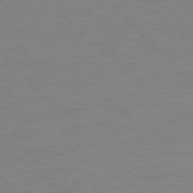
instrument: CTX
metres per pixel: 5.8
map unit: Ap
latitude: -77.7289
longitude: -83.4237
